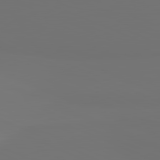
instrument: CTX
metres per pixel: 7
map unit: lApd
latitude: 81.7261
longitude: 155.7100
